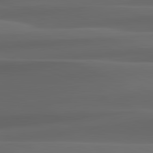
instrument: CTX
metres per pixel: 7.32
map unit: lApd
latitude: 82.3467
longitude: 143.1998
